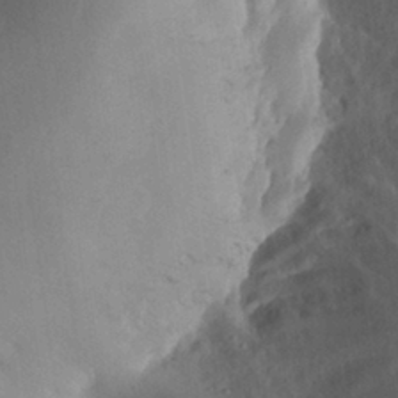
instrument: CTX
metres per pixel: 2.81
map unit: Aa
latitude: 27.6127
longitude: -146.6491
